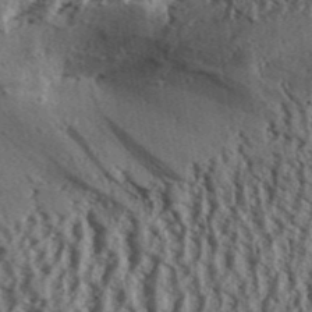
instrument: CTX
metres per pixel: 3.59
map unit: Aa
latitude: 31.7072
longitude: -137.3104
